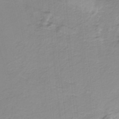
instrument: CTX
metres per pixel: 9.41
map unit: HNb
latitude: -36.4251
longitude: 55.3888
